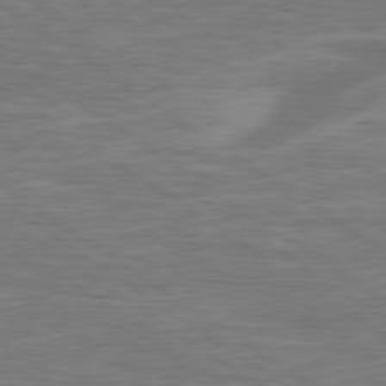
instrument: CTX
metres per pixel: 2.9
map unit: lApd
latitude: 79.8017
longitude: -126.8947
